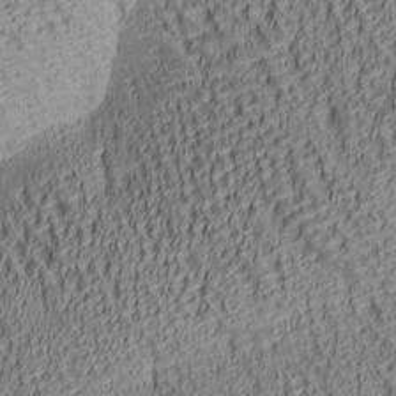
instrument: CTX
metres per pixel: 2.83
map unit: lAa
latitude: 7.0080
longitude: -116.3656
